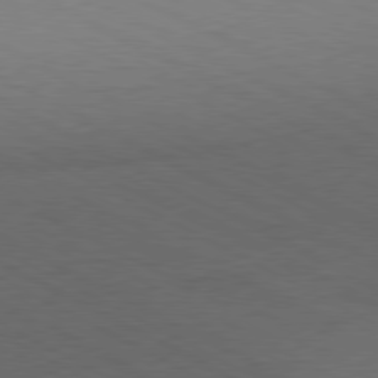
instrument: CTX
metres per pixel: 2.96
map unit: Hpe
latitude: -81.2754
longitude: 12.7841
